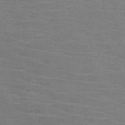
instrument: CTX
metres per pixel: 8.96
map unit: HNb
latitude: -46.2928
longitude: -46.2145
